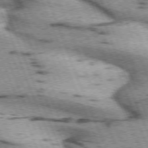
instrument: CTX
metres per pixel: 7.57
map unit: lApd
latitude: 72.1767
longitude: -53.4238
